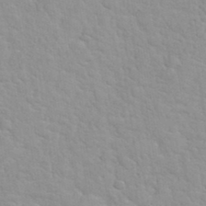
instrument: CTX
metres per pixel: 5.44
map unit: Hto
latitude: 35.6127
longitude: -51.4615
